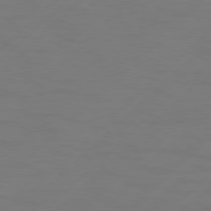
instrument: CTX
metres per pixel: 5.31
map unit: Hpe
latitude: 77.4615
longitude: -131.4805
